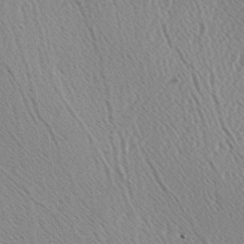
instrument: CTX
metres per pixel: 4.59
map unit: Hve
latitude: 2.6112
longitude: -124.6112
